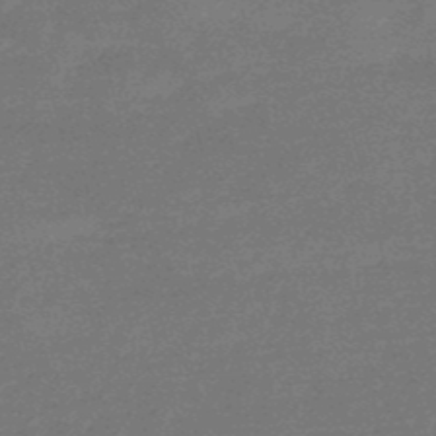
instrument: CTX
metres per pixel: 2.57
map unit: eHb
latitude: -48.9164
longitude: 87.1998
